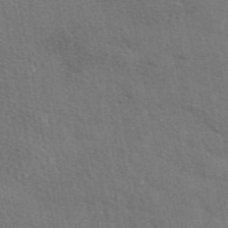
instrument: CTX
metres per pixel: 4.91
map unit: eAb
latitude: 49.4993
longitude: 115.4832
